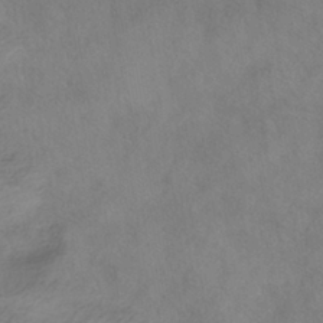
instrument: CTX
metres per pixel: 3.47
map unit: HNhu
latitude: -41.5588
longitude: 101.1053
